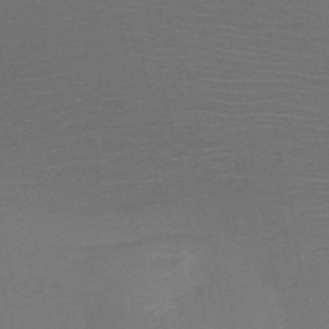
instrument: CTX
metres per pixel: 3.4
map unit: HNb
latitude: -50.4251
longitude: -43.8206
